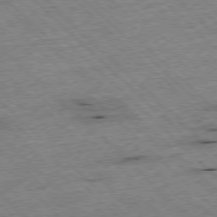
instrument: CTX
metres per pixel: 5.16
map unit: Hpe
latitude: -77.4076
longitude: -15.0459
